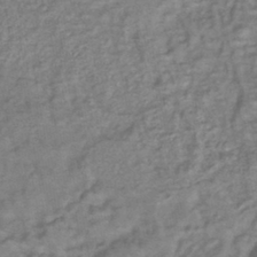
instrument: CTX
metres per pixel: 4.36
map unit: lHb
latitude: -40.9164
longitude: 75.1809
